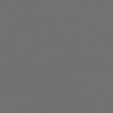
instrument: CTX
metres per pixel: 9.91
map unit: Ap
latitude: -79.5777
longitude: -65.3104
